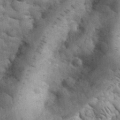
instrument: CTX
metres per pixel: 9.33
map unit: eHh
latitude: 33.1970
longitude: -68.1578
